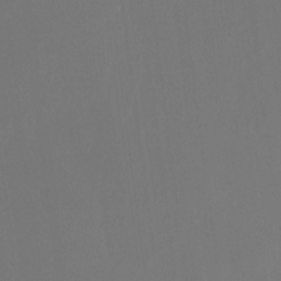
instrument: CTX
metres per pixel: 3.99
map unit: Ht
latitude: -14.7086
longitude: -48.7624
